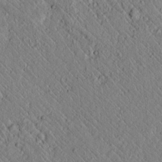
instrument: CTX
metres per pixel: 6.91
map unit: lAvf
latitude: 6.9325
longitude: 159.7477
